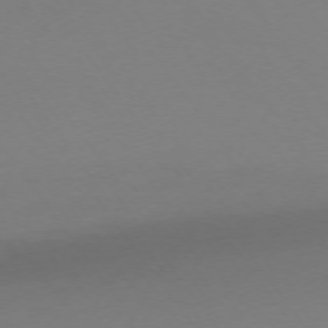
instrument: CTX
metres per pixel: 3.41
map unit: Ap
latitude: -74.4629
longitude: -72.6113
